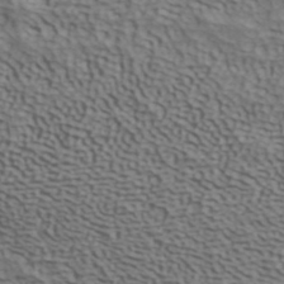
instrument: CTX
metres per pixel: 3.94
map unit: ANa
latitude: 41.6316
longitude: 50.1605
